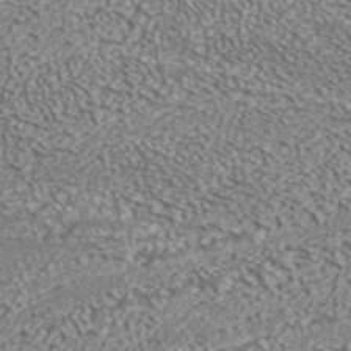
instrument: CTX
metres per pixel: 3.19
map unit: ANa
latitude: 42.9136
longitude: 35.5021
